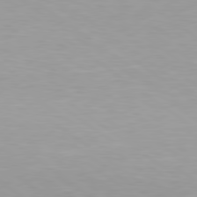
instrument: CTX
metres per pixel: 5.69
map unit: Hpe
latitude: 79.5560
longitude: -129.2159
